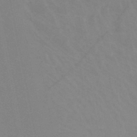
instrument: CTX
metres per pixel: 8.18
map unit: HNb
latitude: -46.1039
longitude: -42.8569
